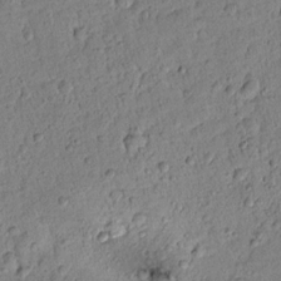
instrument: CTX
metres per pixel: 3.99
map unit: lAvf
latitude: 8.3467
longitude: 165.0676
